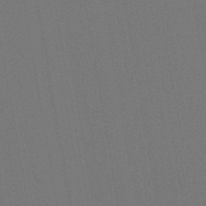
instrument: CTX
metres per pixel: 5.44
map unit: lHb
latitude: -47.1242
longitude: 72.9541
